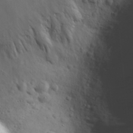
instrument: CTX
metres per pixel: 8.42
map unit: eHh
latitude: 29.6505
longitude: -74.1389
